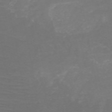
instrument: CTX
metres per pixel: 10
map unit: HNb
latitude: -50.2739
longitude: -44.1389
